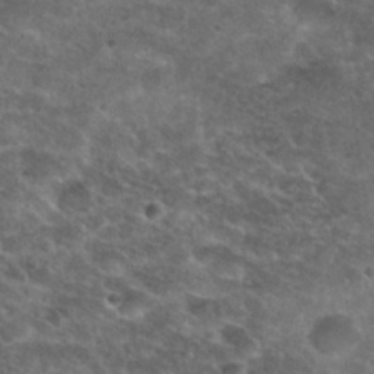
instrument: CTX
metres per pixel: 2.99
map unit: Nhu
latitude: 29.3104
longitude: -49.8016
